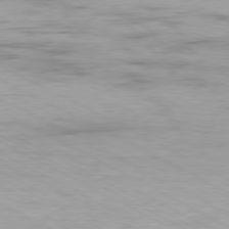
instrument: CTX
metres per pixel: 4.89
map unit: Ap
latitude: -80.2929
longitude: -82.0255
